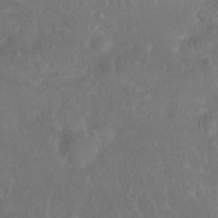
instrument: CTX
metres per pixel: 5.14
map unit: Nhu
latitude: 26.1956
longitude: -62.6113
